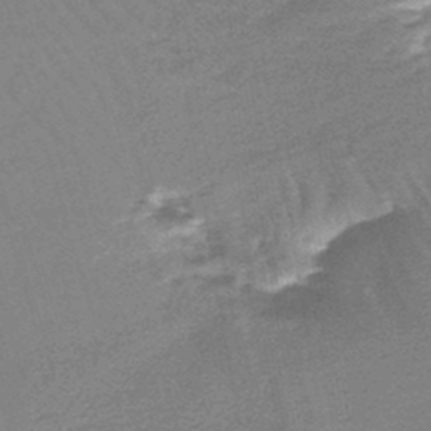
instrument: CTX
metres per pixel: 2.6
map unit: lHb
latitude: -44.1795
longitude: 77.5021
